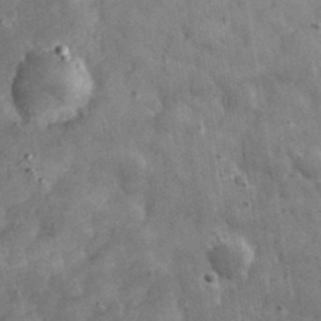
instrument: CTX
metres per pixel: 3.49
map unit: eHh
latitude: 33.6316
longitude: -70.0822
